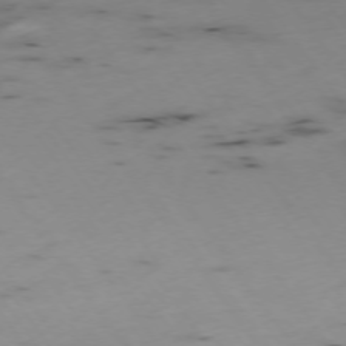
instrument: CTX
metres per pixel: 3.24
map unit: Hpe
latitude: -74.8408
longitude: 8.0094
